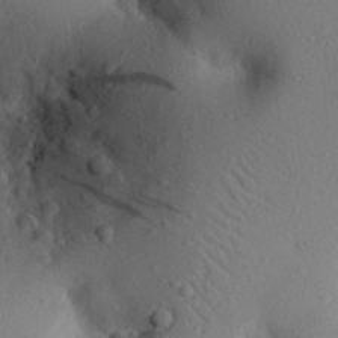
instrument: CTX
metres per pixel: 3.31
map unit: eHh
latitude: 24.5356
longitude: -78.9703
